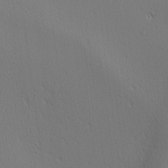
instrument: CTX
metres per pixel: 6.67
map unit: Ave
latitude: 2.2144
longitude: -115.2914
